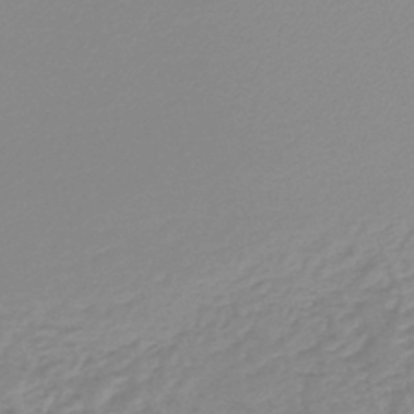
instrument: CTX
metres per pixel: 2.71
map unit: lHb
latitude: -45.2376
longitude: 66.1606
